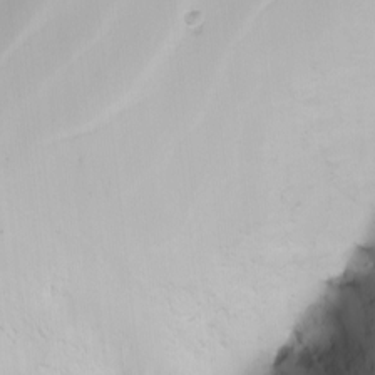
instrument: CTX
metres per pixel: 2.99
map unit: Nhu
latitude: -4.9541
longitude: -92.5356
